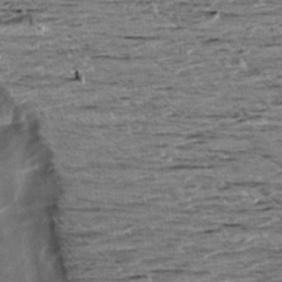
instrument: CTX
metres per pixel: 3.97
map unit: Aa
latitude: 9.7261
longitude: -139.6883
